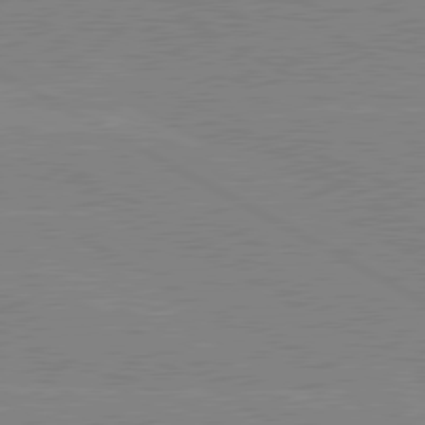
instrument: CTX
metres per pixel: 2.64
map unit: lApd
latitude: 80.2900
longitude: -127.1214
